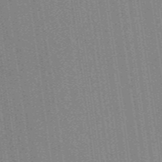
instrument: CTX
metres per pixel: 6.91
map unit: ANa
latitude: -38.4440
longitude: 94.9541
